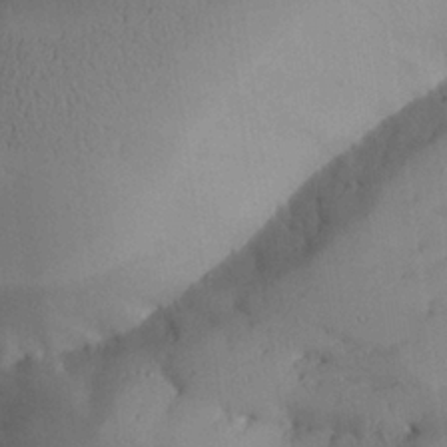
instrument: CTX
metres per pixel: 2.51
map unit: Aa
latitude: 24.8191
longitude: -128.4412
